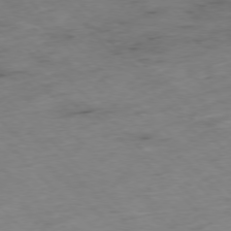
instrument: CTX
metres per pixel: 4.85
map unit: Hpe
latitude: -77.2376
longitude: -16.7813
